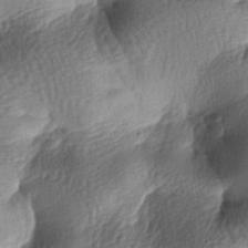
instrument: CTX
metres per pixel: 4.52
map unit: lAa
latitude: -7.8989
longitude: -127.4238
